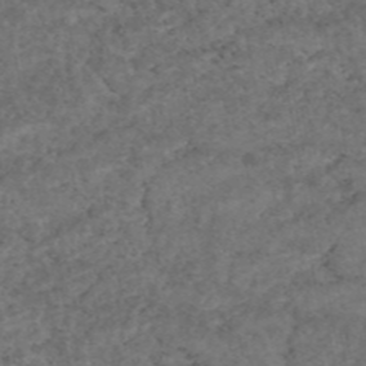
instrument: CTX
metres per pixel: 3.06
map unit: eAb
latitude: 45.2915
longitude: 115.2376
